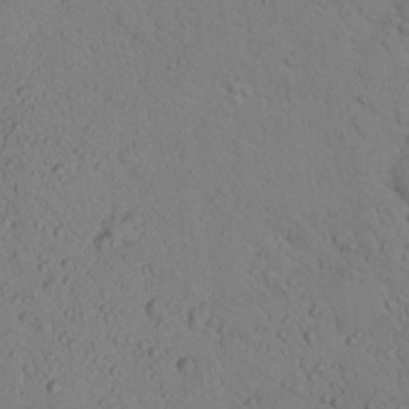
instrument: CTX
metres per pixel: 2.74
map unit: lHvf
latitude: 13.9150
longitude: 177.7856
